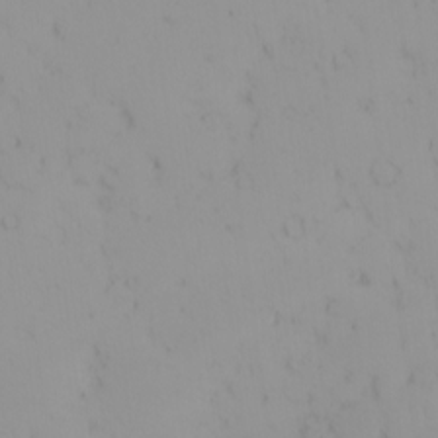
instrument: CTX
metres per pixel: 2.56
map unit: eHh
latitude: -1.5399
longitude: 20.1228
